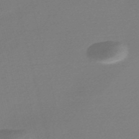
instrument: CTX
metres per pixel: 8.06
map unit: Nve
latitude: -56.8030
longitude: 63.0486
